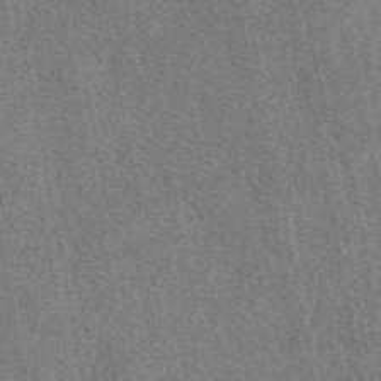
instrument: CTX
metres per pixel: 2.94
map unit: eAb
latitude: 48.0822
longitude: 120.0661
